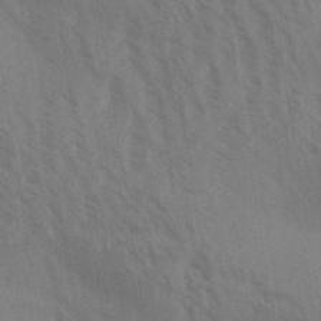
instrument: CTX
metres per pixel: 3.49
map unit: Aa
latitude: 30.8191
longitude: -139.1403
